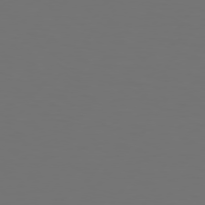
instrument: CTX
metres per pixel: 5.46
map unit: Hpe
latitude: 74.9703
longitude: -129.9717
